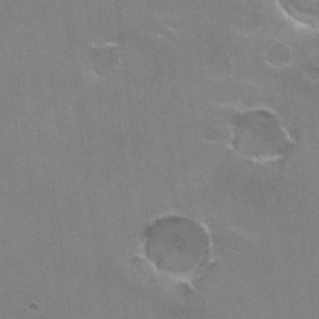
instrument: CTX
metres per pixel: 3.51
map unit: Hto
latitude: 21.5938
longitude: -32.1011
